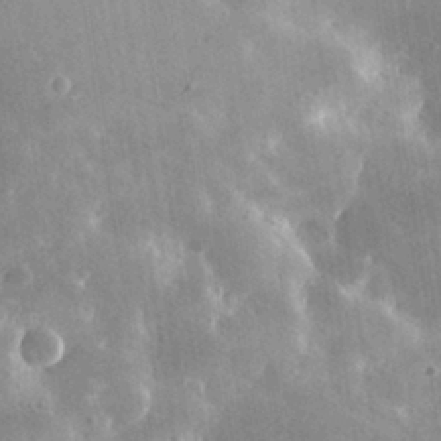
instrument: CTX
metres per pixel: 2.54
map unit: lHvf
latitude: 31.3671
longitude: -91.8772
